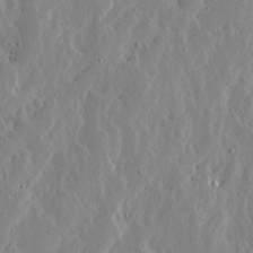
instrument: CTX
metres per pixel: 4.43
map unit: Ave
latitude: 13.2915
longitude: -136.2523
